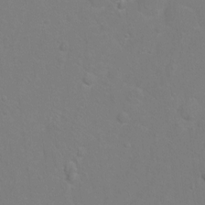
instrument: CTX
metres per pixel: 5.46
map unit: Hto
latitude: -5.7855
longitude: -35.4615
